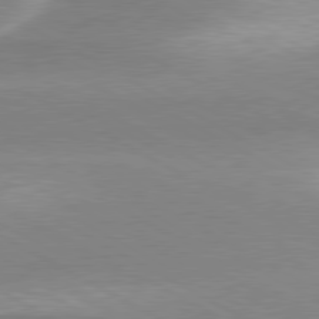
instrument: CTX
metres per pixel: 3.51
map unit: lApd
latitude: 79.7828
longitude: -114.5923
